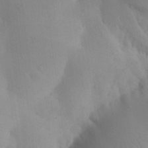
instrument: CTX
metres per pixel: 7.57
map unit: Aa
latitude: 27.5749
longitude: -147.4238
